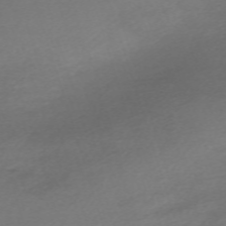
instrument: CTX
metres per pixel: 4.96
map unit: eHh
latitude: -62.8975
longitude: 53.0486
